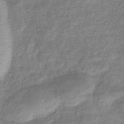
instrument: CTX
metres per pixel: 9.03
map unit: eHb
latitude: -40.5763
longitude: 80.2551
